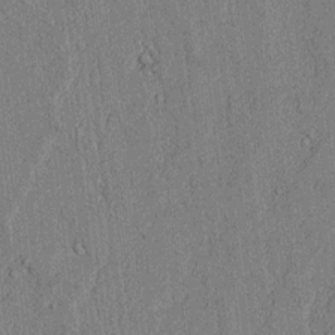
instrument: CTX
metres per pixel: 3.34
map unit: lAvf
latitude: 5.4804
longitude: 169.5777
